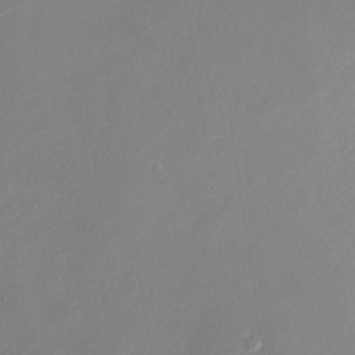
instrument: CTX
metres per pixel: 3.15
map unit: Nhu
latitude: -29.1809
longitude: -76.7813
